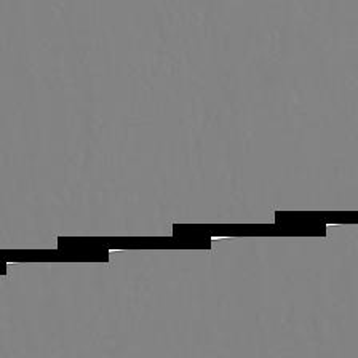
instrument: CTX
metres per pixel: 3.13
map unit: Ht
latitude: -9.8800
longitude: -34.9513
